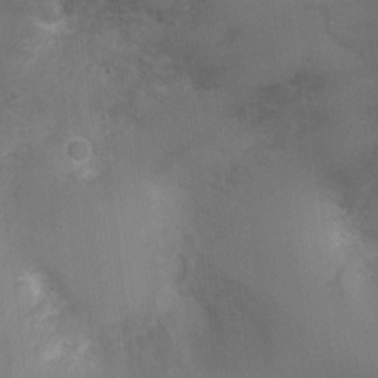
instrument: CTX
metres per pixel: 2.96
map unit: Ht
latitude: -3.2186
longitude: -16.8758
